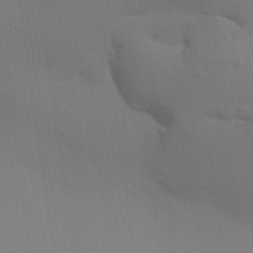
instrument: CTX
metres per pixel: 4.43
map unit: Aa
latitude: 26.8758
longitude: -130.2523
